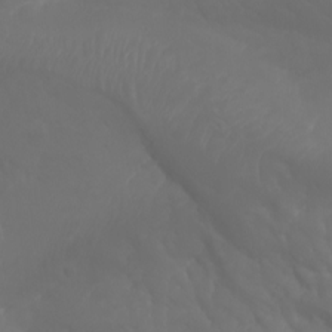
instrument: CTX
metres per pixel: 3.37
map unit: Aa
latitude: -7.6722
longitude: -79.1214
